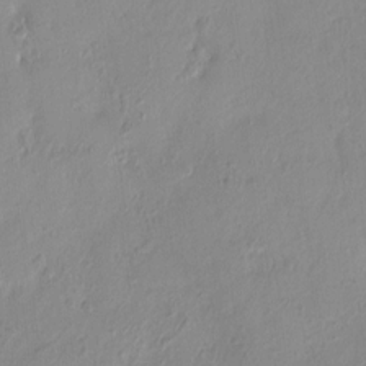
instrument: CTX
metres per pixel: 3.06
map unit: HNhu
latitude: 6.5357
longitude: -2.6301
